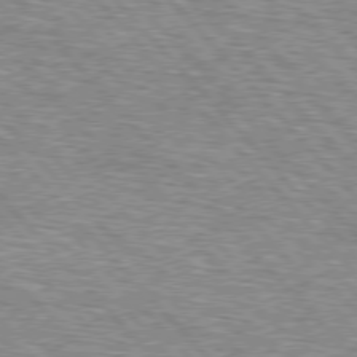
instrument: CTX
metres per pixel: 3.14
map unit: lApd
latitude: 76.8758
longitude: -74.5546
